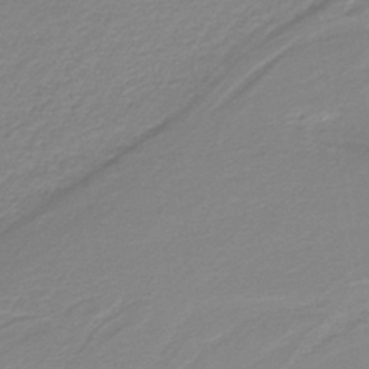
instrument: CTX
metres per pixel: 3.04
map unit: lHb
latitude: -42.3117
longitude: 52.0850
